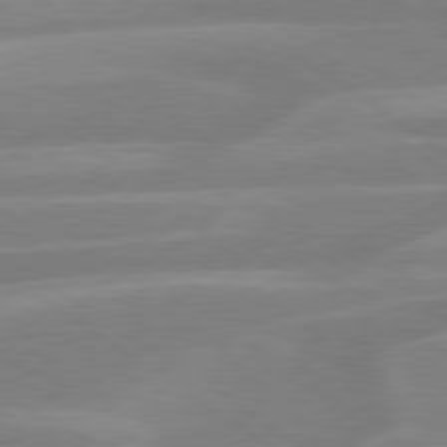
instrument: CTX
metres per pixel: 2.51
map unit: lApd
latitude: 79.4049
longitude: -122.4790
